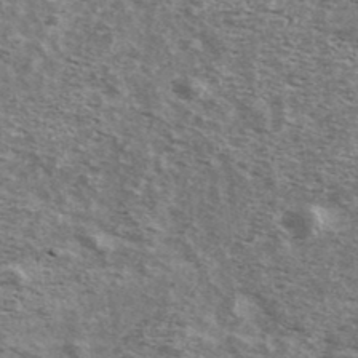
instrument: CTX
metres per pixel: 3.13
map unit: Ave
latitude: 39.4615
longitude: -109.4048
